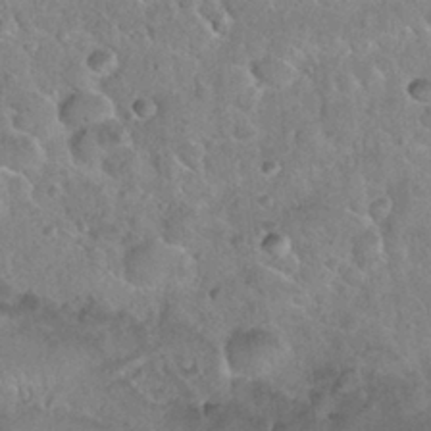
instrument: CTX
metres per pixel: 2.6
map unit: Nhu
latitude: 30.0822
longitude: -53.2537
